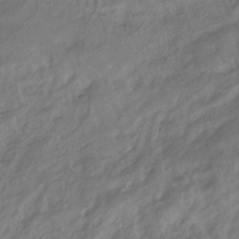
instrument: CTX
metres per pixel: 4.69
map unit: ANa
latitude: -38.6708
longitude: 97.0109
